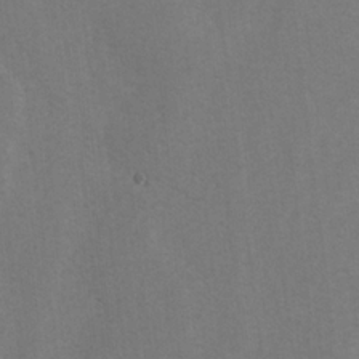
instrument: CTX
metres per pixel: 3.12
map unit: lAvf
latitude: -5.5777
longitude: -114.1199
